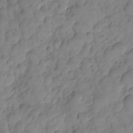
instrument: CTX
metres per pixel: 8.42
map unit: HNhu
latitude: -24.5007
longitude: 49.3699
